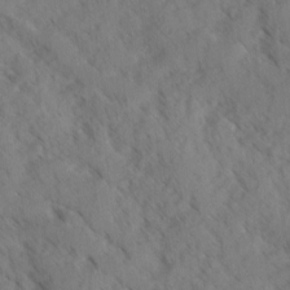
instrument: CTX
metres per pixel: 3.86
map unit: Ave
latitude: -0.6519
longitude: -111.1025
